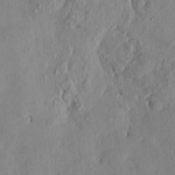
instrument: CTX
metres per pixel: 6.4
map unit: HNhu
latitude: 2.9891
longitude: -7.3104
